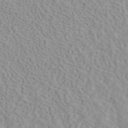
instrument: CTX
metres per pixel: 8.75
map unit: ANa
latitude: 40.7624
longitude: 28.7841
